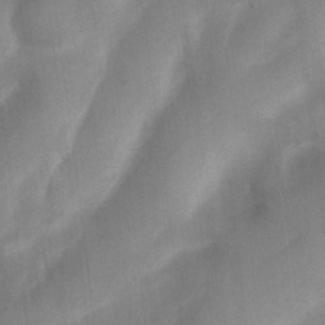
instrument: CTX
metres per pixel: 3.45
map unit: Nhu
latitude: 8.1767
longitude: -22.3656
